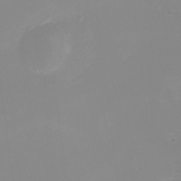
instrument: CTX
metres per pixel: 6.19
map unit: Nhu
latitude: -4.3495
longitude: -76.5734
